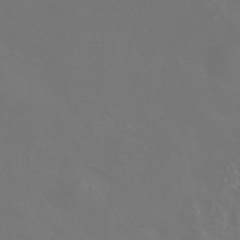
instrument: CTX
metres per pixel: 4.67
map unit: HNhu
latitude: -42.9163
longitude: 93.9745
